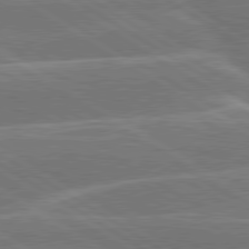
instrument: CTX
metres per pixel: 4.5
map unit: lApd
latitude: 79.8584
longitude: -131.2159
